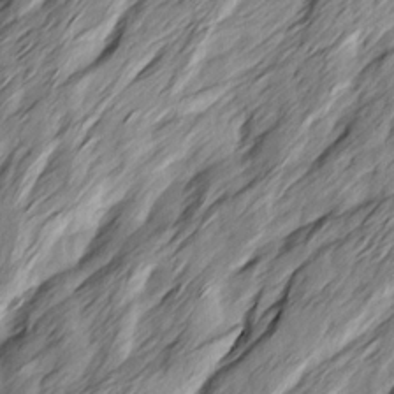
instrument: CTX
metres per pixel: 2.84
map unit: Ave
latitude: 15.2726
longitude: -136.9136
